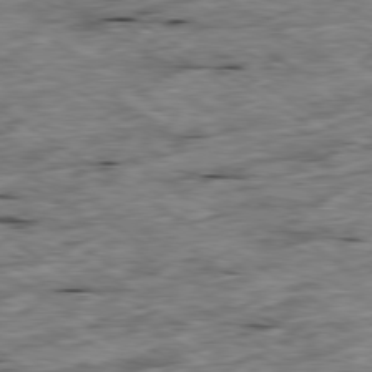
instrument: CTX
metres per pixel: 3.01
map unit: Ap
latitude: -79.8800
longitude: -86.8758
